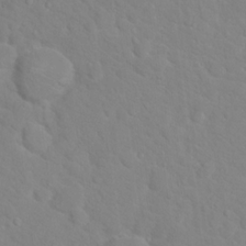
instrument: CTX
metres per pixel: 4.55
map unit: Hto
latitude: 17.6316
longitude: -36.2712
